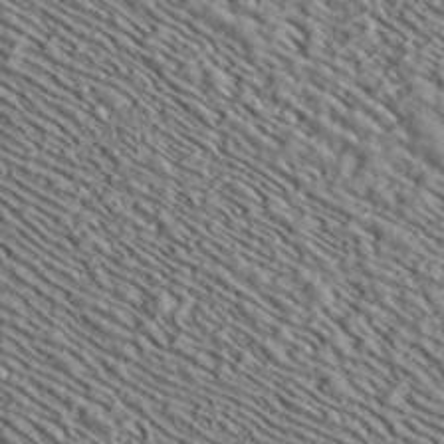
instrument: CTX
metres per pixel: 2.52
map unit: ANa
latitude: 39.9717
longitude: 30.6518
